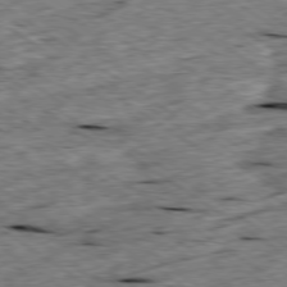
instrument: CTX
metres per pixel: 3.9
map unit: Ap
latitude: -79.4454
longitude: -87.1025
